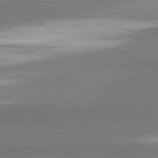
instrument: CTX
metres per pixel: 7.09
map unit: lApd
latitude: 81.8772
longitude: 162.6707
